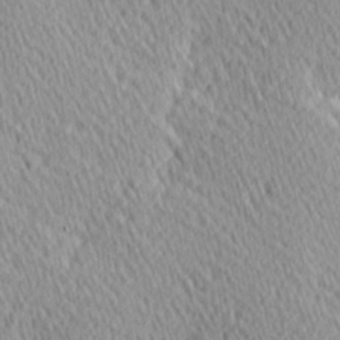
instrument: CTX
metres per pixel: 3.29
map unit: Hve
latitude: 1.5938
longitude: -124.3278
